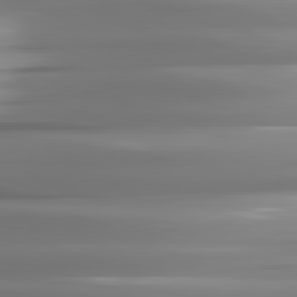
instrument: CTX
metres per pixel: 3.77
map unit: lApd
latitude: 81.6316
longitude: -143.5749
